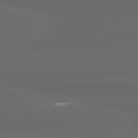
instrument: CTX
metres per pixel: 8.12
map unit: lApd
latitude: 80.4223
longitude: -117.9717
